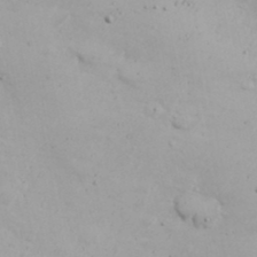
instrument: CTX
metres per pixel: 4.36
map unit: Nhu
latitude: 20.5357
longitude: -72.6869
